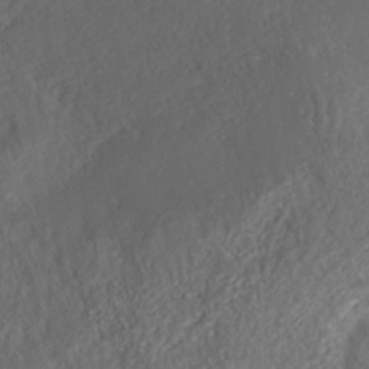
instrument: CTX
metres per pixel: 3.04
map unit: HNhu
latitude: -36.9352
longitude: 33.0298
